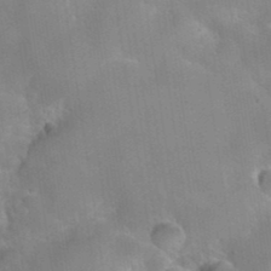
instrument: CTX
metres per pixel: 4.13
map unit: Hto
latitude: 36.4979
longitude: -46.3468
